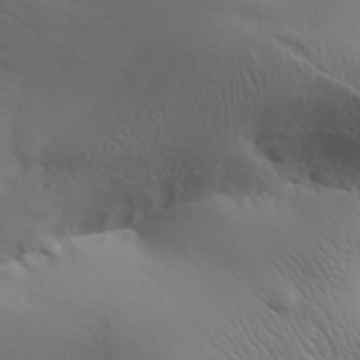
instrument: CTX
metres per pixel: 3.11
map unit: Aa
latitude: 32.7813
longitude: -143.4616
